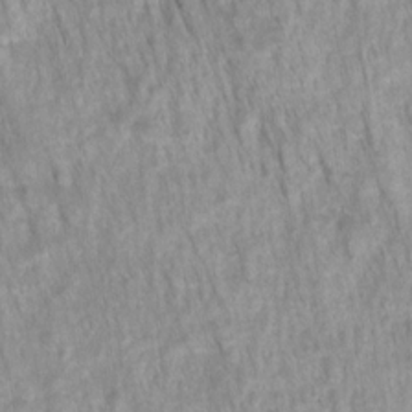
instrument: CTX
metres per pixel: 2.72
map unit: HNhu
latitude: -27.5966
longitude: 72.8597
